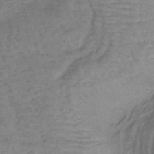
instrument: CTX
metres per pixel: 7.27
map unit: lHb
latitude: -42.9730
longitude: 80.9542
